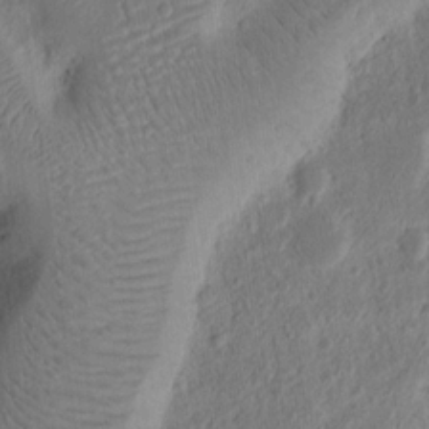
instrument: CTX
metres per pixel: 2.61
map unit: Ht
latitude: 12.2712
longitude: -75.0458
